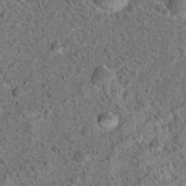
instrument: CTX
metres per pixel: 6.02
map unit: Hto
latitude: 18.4790
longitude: -42.8947
